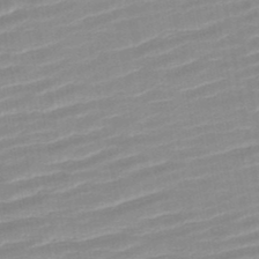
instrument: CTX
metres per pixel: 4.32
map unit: HNb
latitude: -46.7841
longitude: -48.4034
